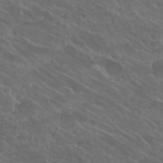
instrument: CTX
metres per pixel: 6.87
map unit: Hto
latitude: 25.7071
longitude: -39.4804
